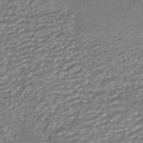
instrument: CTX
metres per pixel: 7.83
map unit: HNhu
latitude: -45.6344
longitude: 105.5021
